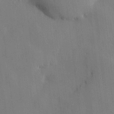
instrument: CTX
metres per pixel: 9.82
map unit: HNhu
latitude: 15.2537
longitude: 11.8611
